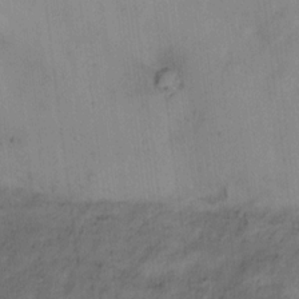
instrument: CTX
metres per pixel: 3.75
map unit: Ht
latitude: 12.5735
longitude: -40.4034
